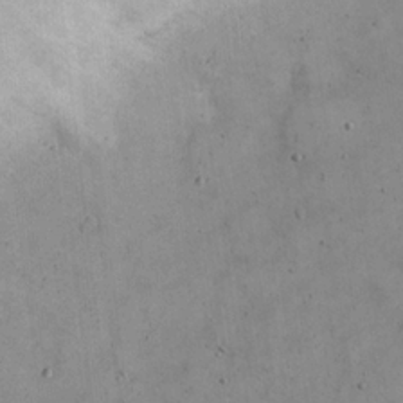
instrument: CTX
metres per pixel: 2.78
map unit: eHh
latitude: 21.8206
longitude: -65.7450
